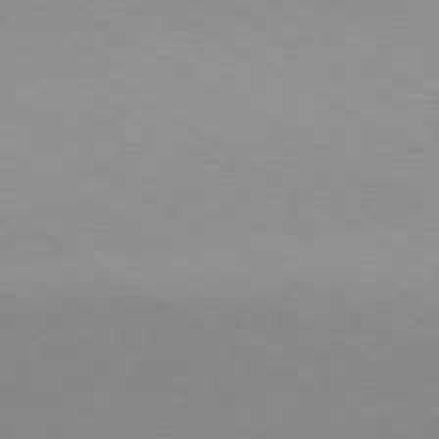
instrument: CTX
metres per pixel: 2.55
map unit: Hpe
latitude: -80.2551
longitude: 19.8233
